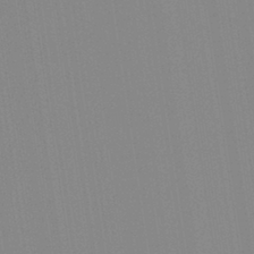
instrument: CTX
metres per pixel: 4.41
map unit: Aa
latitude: 32.5168
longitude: -142.7813
